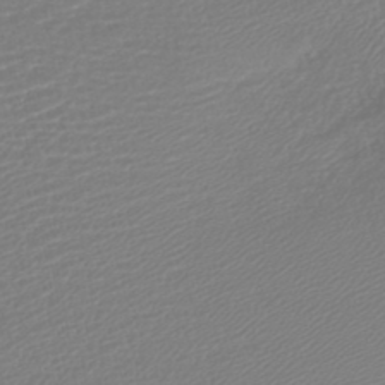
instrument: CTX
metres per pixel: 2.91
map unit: lHb
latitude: -42.2739
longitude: 77.0675
